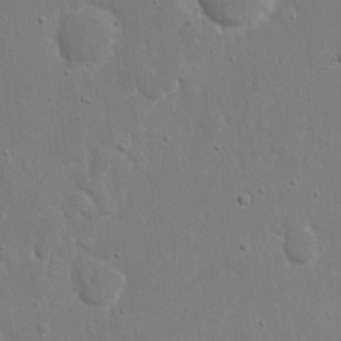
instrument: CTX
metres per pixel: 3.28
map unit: eHh
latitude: 17.4804
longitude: -71.7072
